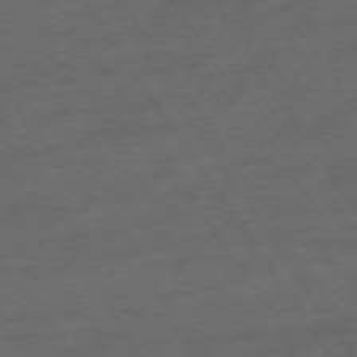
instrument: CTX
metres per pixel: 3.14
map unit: Ap
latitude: -74.2929
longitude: -75.3671
